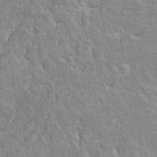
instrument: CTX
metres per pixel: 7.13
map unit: Hto
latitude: 10.3656
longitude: -37.1403
